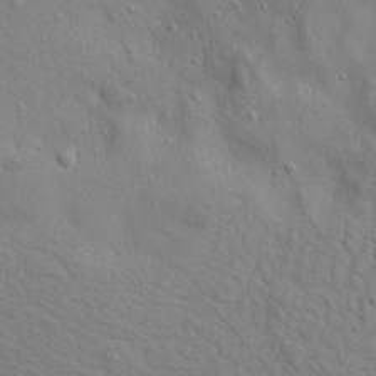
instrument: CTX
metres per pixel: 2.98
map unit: Aa
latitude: 21.2726
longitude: -142.2523
